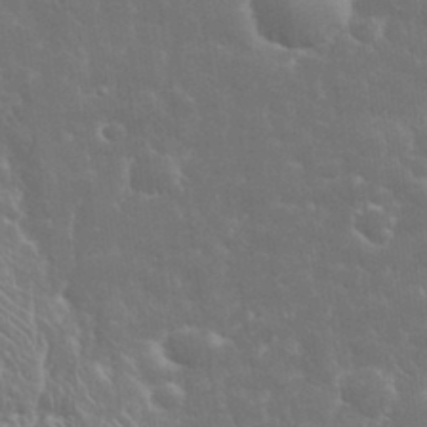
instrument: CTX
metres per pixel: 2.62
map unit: eHh
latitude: 32.9325
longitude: -64.0444
